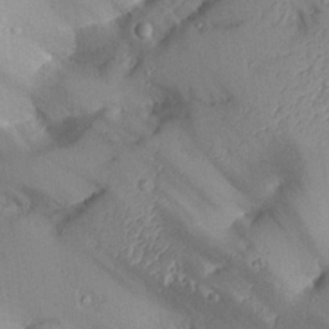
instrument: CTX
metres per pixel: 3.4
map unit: Aa
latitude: 27.7072
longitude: -129.7261
